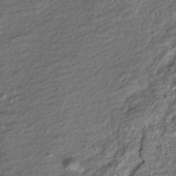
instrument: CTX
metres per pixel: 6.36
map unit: Nhe
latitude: -46.1228
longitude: 153.2187
